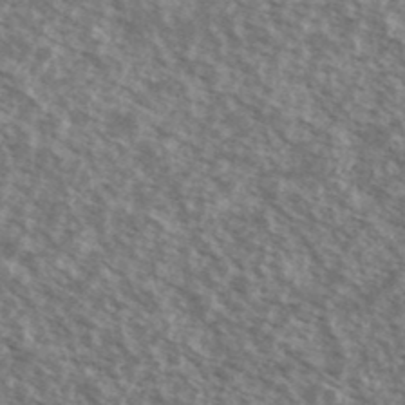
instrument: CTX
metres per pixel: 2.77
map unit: Ave
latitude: 38.7435
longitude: -111.2726
